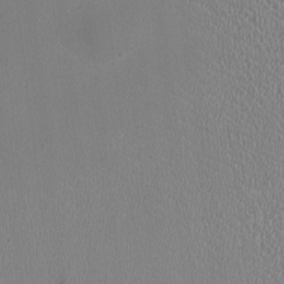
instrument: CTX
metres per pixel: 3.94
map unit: HNhu
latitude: -3.0675
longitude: -2.2144
